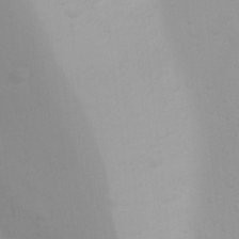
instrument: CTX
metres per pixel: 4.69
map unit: Ht
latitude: 3.9528
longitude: -22.8002
